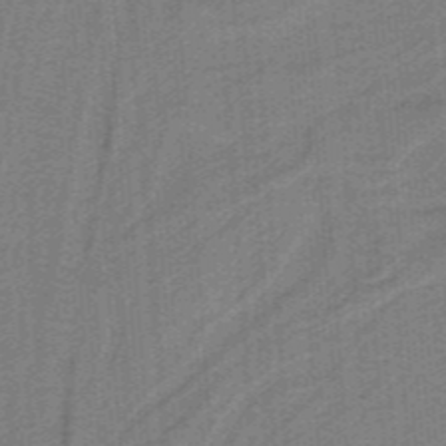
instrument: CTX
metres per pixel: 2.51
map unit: HNb
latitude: -38.8786
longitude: 54.1984
